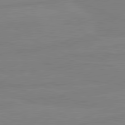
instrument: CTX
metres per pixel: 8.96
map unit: lApd
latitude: 81.3293
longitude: -179.3671
